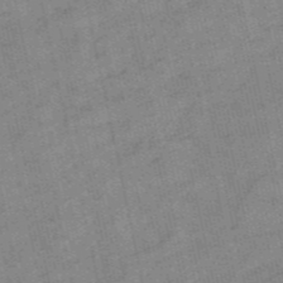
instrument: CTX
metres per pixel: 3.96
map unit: HNb
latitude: -54.1795
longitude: -42.5735
